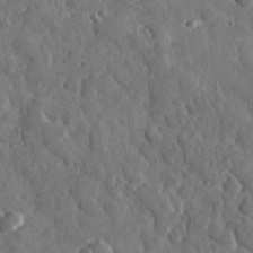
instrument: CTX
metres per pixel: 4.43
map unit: lHvf
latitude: 35.1592
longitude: -87.6505
